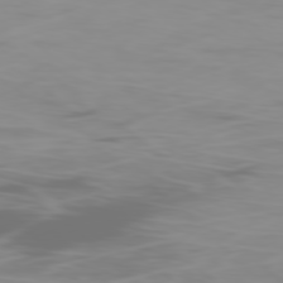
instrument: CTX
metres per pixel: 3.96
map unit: Ap
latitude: -79.4265
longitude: -60.8002
